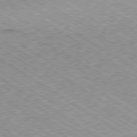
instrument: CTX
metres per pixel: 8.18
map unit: Ap
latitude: -80.1039
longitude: -51.5371
